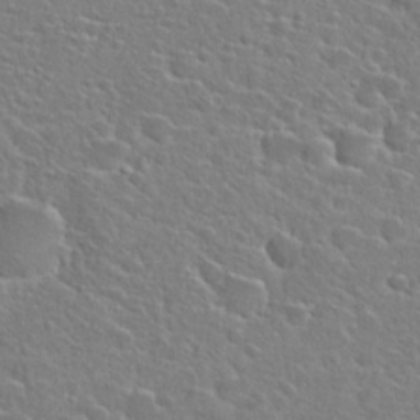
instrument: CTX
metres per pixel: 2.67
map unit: Hto
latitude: 24.8569
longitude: -46.5168
